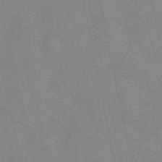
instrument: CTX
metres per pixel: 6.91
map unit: eAb
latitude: 49.4048
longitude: 107.1998
